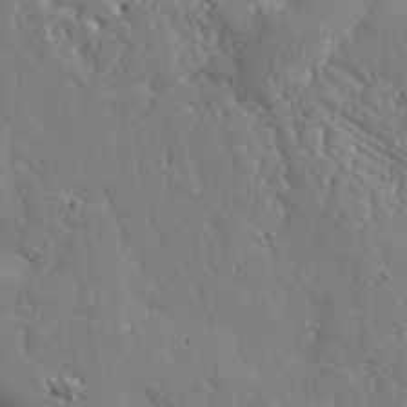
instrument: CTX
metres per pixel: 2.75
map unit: Aa
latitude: 32.4412
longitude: -133.9150
